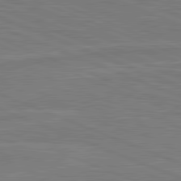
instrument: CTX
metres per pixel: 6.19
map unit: lApd
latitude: 81.7450
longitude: -171.9150
